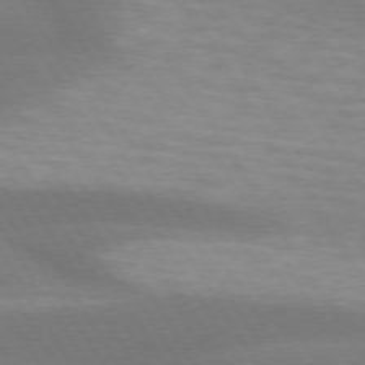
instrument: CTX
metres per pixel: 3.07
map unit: lApd
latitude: 73.8584
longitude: -49.0458
